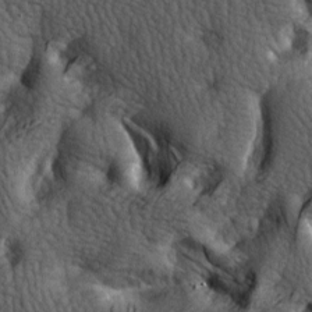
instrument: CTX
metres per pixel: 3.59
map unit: lAa
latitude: -6.8030
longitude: -125.1214
